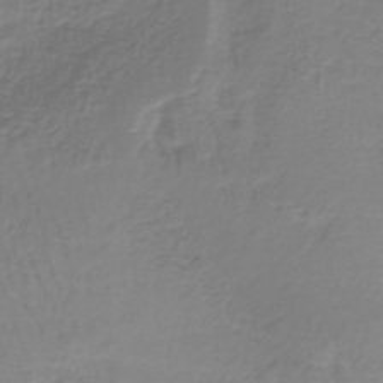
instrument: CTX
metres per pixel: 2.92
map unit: lHb
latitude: -37.3887
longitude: 61.8422
